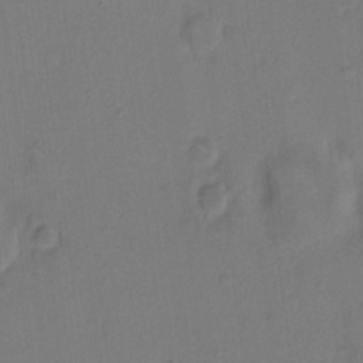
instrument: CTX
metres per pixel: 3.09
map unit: Hto
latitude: 7.2348
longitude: -62.4979
